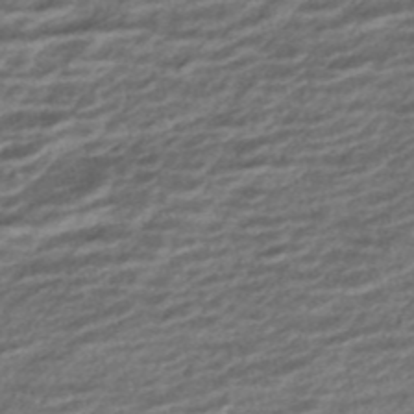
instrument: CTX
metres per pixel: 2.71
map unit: ANa
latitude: -44.9353
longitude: 105.6533
